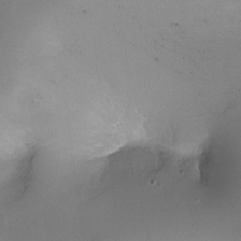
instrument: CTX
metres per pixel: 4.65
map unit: Ht
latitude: -15.8423
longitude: -40.8946
